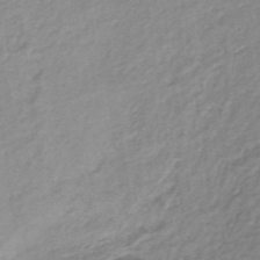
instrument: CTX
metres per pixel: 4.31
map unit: lHb
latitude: -35.0297
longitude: 60.5196
